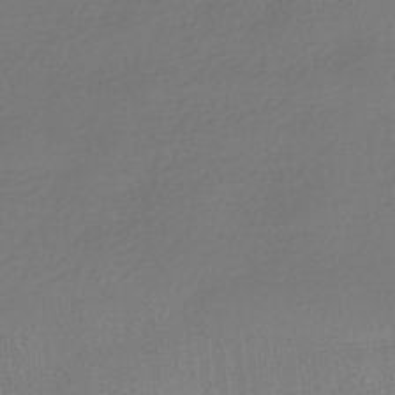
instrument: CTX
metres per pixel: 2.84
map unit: HNhu
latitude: -41.5210
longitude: 94.0850
